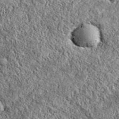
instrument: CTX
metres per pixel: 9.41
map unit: eAb
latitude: 37.9528
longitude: 109.9556
